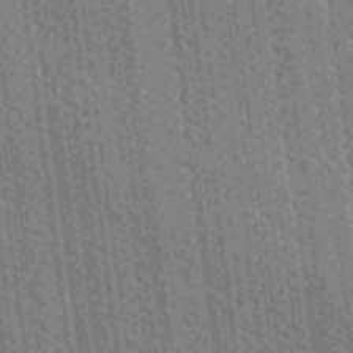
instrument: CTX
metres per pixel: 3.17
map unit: Ave
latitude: -7.0864
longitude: -123.5371
